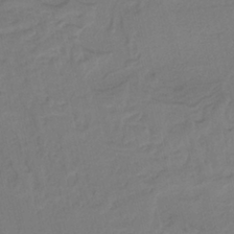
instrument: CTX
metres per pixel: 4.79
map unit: HNb
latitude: -37.3887
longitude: 56.4062
